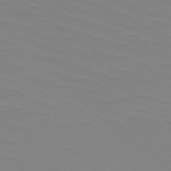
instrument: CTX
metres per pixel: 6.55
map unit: HNb
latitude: -49.3888
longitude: -51.0458
